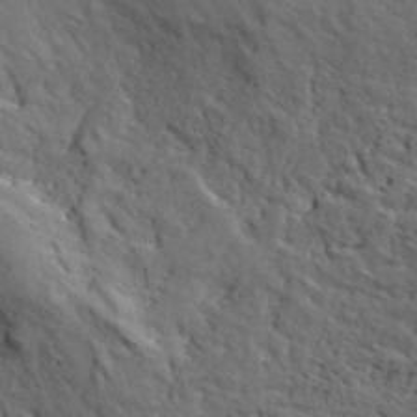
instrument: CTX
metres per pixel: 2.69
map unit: ANa
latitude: 41.4804
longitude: 55.4077
